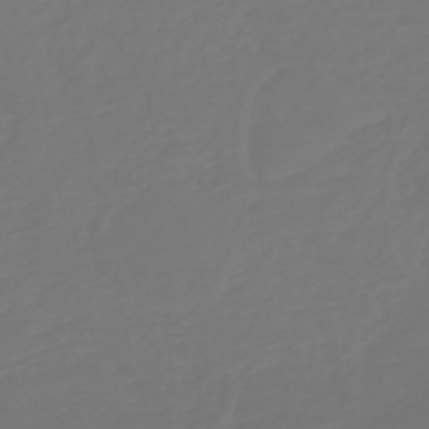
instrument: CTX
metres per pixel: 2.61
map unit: HNb
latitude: -46.9352
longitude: 56.4062
